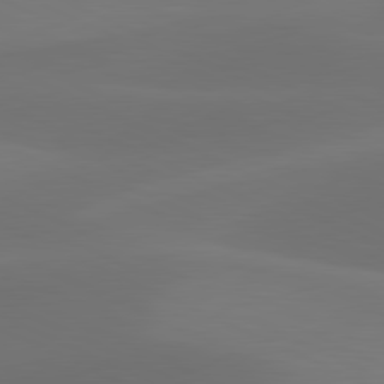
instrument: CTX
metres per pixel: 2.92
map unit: lApd
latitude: 81.2726
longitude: 128.3306
